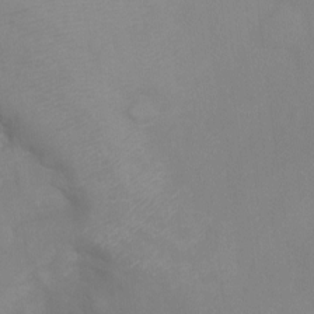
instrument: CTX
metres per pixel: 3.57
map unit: Ht
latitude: -8.5196
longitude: -34.1388
